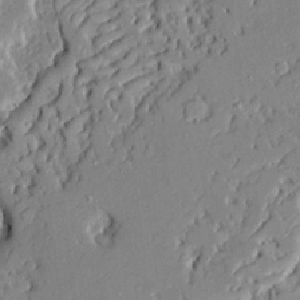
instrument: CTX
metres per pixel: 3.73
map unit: Ave
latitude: 21.9717
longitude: -128.5357
